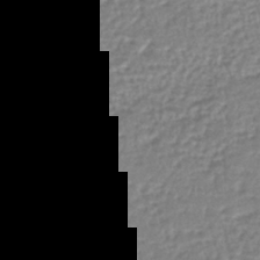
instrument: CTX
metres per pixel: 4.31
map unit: lHb
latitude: -44.3873
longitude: 67.6155
